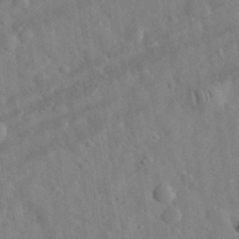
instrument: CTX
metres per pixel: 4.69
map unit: eHh
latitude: 32.6490
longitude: -74.5546
